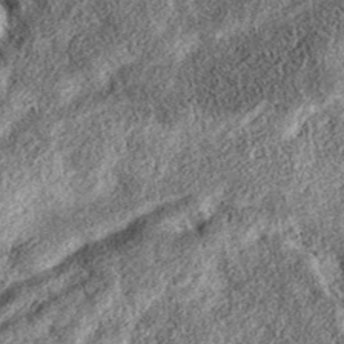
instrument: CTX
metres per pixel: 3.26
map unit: eAb
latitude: 36.8380
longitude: 107.2943
